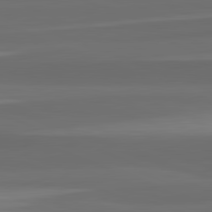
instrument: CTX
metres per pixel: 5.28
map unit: lApd
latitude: 82.4034
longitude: -171.7261
